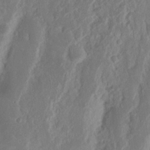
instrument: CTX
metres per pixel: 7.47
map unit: Nhu
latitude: 15.8206
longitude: -73.9151
